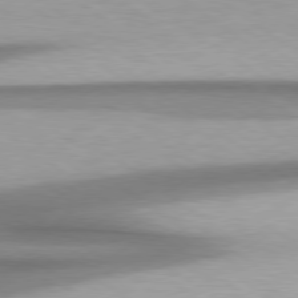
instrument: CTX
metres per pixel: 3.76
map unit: Hpe
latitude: 78.9514
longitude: -134.5923
